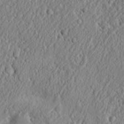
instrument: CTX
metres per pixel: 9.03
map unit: Nhu
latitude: 13.1592
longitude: -73.1593
